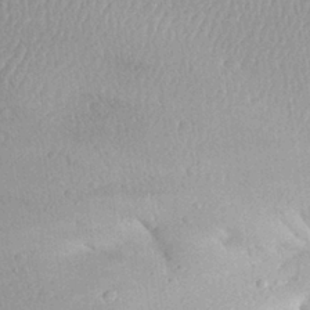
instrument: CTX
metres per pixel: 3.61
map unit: Aa
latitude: 28.3845
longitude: -136.8758
